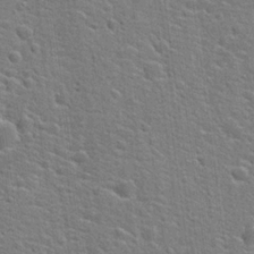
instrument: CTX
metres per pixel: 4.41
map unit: Hto
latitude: 22.3089
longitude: -44.3845
